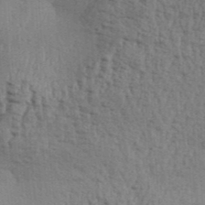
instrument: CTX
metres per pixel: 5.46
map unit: Aa
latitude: 31.2537
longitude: -135.1592
